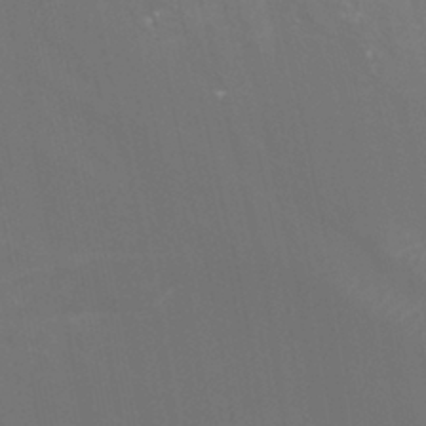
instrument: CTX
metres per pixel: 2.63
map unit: Htu
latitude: -14.1417
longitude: -48.1389
